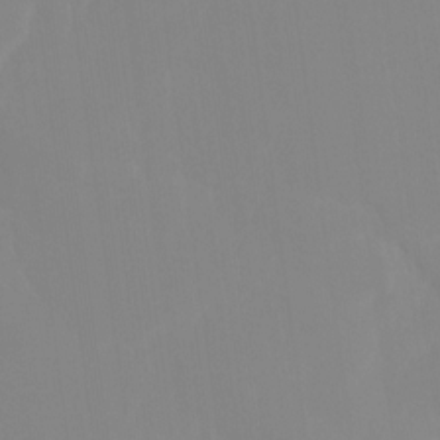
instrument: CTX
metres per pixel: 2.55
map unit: Ht
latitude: -15.4077
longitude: -52.5546
